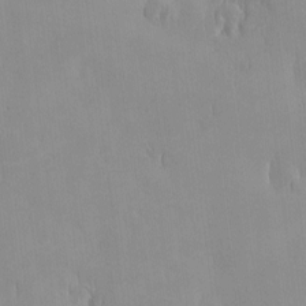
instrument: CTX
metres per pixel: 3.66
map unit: HNhu
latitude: -4.8786
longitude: 15.1809
